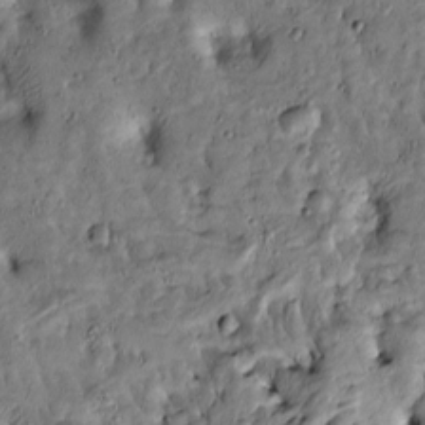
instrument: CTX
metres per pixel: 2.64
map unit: Htu
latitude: -7.7099
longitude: 144.6896
